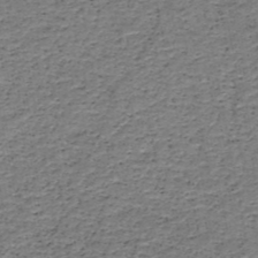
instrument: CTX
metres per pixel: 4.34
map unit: HNb
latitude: -49.0109
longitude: -40.1388
